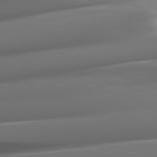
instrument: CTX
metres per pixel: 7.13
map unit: lApd
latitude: 82.2333
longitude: -148.2523
